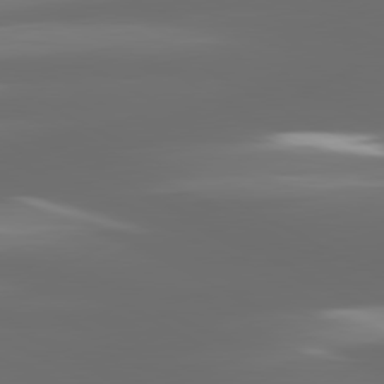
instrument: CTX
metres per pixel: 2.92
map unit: lApd
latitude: 80.7624
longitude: -138.1767
